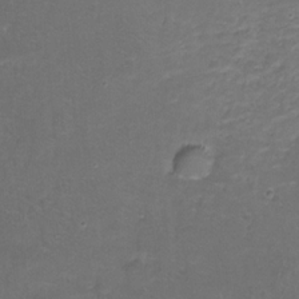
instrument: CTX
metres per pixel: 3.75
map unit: Hto
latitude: -11.4077
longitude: -38.9136
